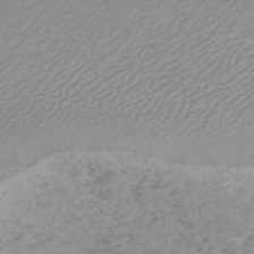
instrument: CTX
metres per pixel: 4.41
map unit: HNb
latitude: -45.3888
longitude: 54.8597
